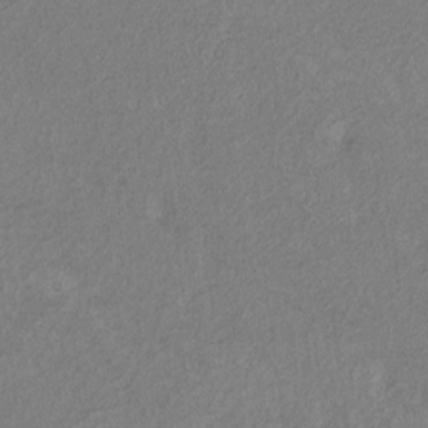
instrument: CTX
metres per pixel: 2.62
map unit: Htu
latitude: 2.1578
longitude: 149.3321
